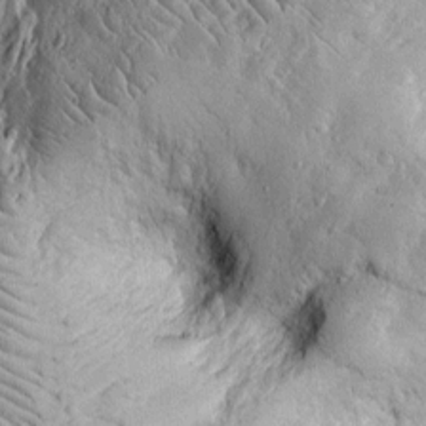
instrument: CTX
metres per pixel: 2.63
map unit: Htu
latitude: -4.0661
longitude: 157.3321
